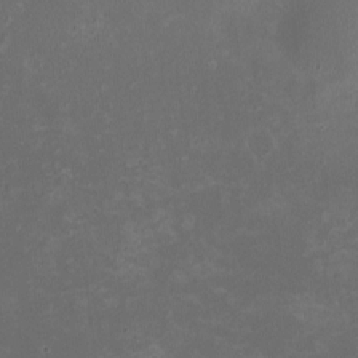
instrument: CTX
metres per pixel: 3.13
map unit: HNhu
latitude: -2.7652
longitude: -7.1781
